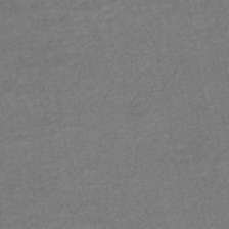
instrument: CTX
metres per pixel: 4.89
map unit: HNhu
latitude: -47.8800
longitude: 103.4454
